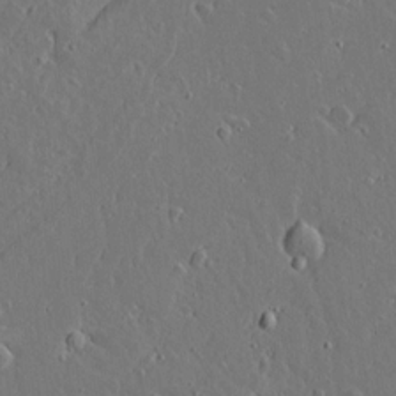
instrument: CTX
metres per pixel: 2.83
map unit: lAvf
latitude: 15.7261
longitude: -129.1592
